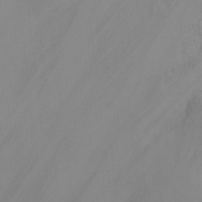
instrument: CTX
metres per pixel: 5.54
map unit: Ht
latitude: -10.1984
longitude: -37.5749
